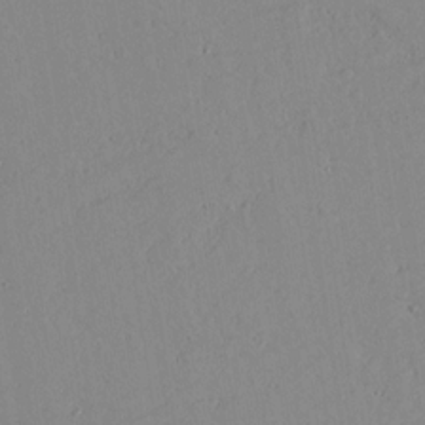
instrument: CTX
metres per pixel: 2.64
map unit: lAvf
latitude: 16.6491
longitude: -126.0822
